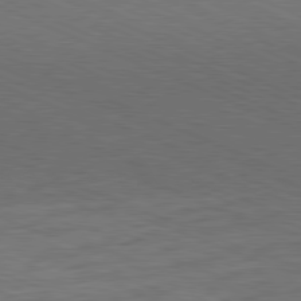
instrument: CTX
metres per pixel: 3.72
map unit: Hpe
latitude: -81.9556
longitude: 15.5777
